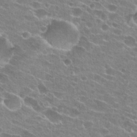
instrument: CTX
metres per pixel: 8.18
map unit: Hto
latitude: 24.2144
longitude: -42.9325
